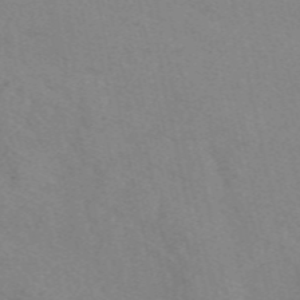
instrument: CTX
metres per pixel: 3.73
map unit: eAb
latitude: 50.3089
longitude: 108.0094
